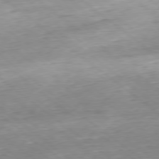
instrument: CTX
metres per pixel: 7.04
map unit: Hpe
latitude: -78.8975
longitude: 11.5966
